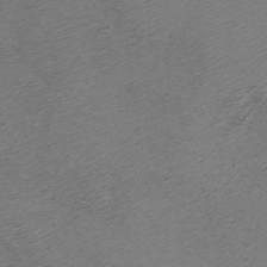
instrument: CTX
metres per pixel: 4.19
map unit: Htu
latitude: -5.5588
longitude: -72.4223
